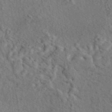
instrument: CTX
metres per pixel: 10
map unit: eAb
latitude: 43.7261
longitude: 114.3495
